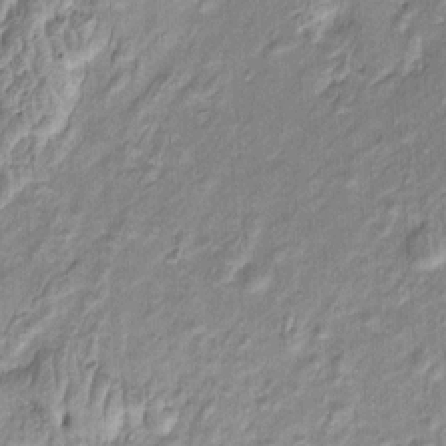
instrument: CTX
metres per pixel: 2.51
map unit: Htu
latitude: -4.9352
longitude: 158.5196
